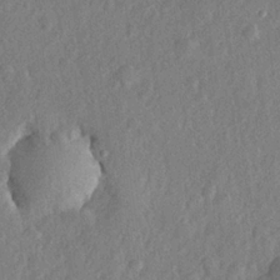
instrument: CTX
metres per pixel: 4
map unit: lHvf
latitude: 22.8947
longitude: 144.4251
